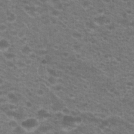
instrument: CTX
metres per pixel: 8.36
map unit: Hto
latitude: 20.4790
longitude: -36.8947
